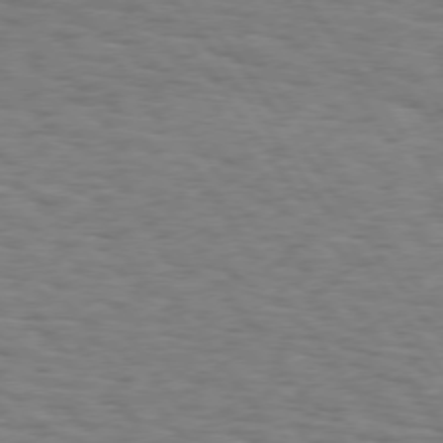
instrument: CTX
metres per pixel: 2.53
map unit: Hpe
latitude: 74.2712
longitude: -132.6491
